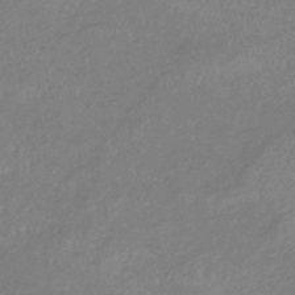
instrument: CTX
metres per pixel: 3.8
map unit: lHb
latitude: -36.9730
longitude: 74.1795
